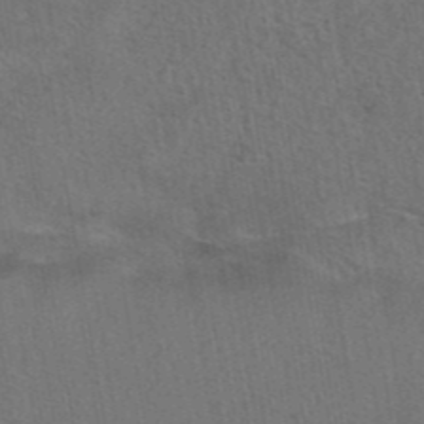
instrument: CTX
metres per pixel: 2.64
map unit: eAb
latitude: 43.4238
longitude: 104.3873
